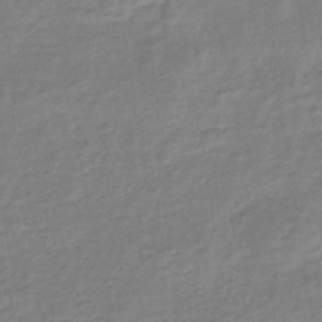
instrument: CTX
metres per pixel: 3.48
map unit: eHb
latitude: -41.1809
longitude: 81.3321
